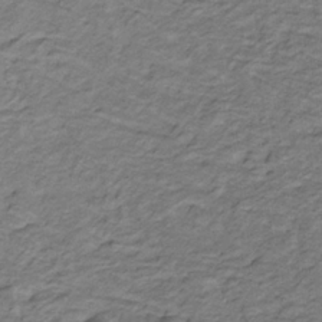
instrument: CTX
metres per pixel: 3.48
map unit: lHb
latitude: -32.0283
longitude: 65.4266
